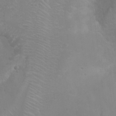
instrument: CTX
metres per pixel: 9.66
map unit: Ht
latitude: -8.8030
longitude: -20.6869
